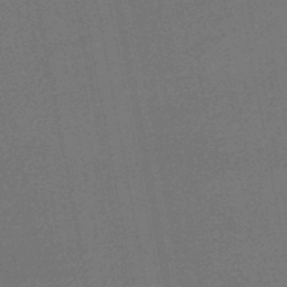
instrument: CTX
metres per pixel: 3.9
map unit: HNhu
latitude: -47.8800
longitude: 98.9919
